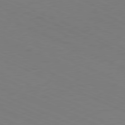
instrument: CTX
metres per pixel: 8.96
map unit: Ap
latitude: -81.4266
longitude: -68.0444
